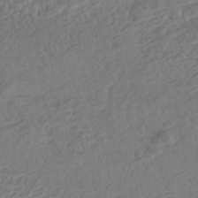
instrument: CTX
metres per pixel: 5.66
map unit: HNhu
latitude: -43.3320
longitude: 105.2376
